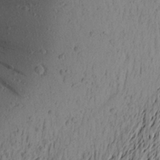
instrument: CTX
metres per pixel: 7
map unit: Aa
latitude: 22.4412
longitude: -149.1214
